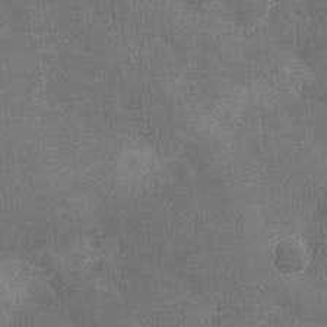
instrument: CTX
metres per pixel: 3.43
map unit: Ht
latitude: 1.0269
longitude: -22.3467
